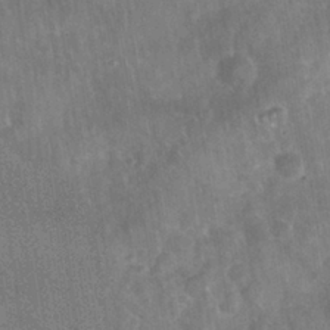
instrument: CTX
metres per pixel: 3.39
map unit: Nhu
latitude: 27.9528
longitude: -64.1011
